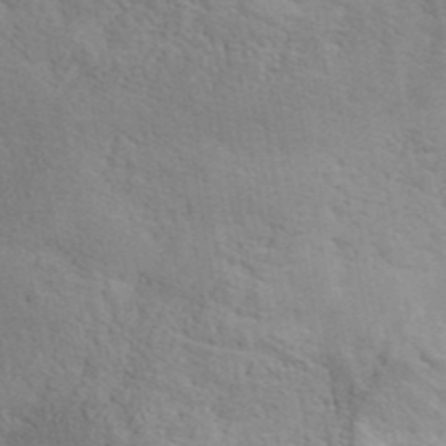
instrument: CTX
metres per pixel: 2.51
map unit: ANa
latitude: 41.1214
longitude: 51.6154
